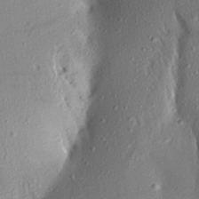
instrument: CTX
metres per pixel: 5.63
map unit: Aa
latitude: 18.1200
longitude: -148.6491
